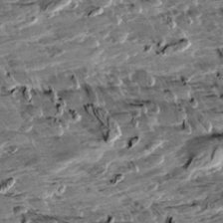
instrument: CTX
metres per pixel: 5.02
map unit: Aa
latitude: 10.1011
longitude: -140.8946
